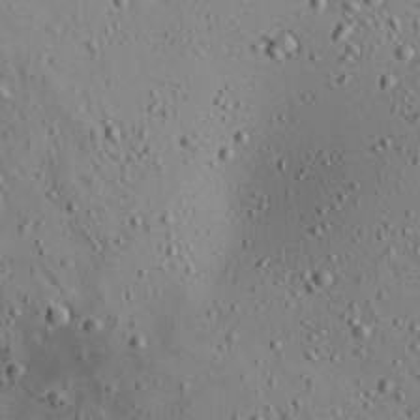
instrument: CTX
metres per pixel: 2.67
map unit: Aa
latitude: 22.4790
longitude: -140.0255
